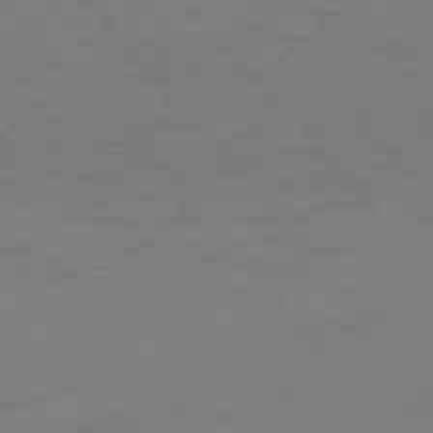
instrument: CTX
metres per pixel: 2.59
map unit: Ap
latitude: -76.9731
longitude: -64.0255
